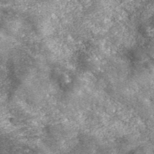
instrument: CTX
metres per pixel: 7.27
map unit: eHh
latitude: 42.8380
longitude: -89.4805
